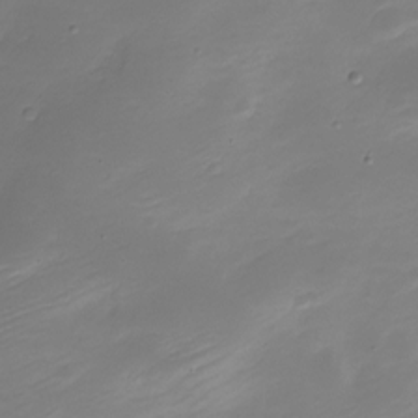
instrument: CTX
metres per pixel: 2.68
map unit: Nve
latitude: -21.2942
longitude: 107.0487
